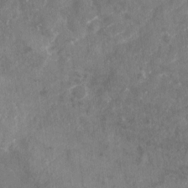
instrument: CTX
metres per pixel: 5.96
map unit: Nhu
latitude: -25.3321
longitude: -56.7624
